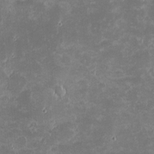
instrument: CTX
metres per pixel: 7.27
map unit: eHh
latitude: -1.2754
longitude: -85.7828
